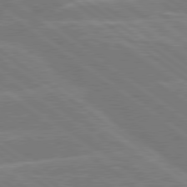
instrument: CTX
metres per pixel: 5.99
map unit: Hpe
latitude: 79.0081
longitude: -129.9339
